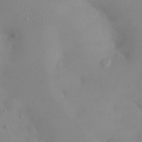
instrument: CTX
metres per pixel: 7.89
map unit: eHh
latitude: 24.8002
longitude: -64.4601
